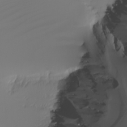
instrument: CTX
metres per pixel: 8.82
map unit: Nhu
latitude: -5.5210
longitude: -95.6883
